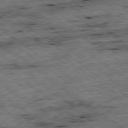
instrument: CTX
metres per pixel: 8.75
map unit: Ap
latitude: -79.3509
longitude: -51.0458
